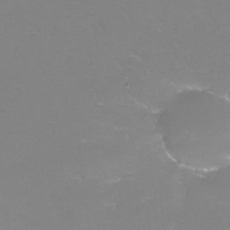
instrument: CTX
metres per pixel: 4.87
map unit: Nhu
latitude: -12.5385
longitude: -60.2522
